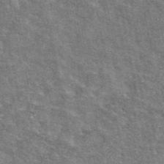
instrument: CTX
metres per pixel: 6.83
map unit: eAb
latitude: 48.8002
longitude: 116.6707
